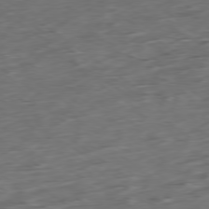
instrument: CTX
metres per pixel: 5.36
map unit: Ap
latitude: -79.1998
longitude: -58.3089
